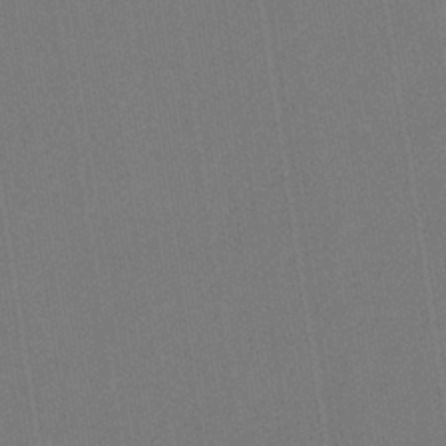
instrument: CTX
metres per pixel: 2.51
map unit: HNb
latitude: -35.5588
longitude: 54.9542
